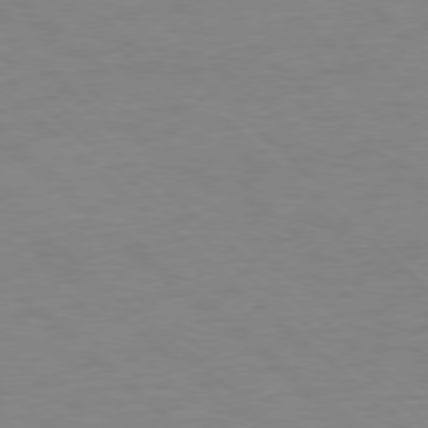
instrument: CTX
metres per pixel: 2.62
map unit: Ap
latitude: -78.3873
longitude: -68.4790
